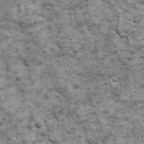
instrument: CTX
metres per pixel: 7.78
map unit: Ave
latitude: 16.8191
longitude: -132.7057
